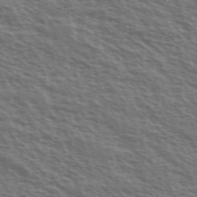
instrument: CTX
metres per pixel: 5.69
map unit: Ave
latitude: 38.4412
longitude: -111.1025
